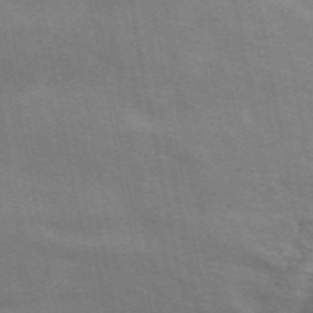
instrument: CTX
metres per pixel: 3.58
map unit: ANa
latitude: 50.4412
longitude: -81.1214
